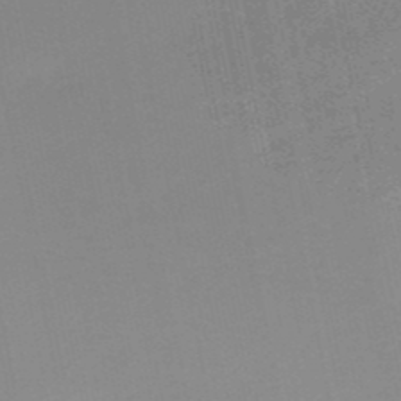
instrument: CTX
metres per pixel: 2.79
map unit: HNb
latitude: -50.6329
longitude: -50.1388
